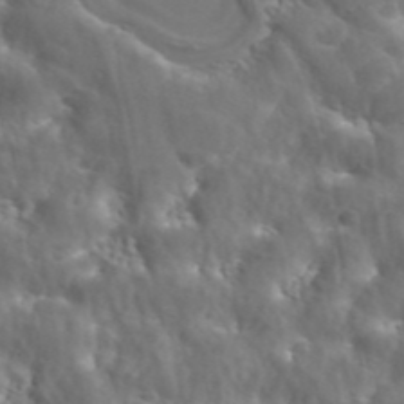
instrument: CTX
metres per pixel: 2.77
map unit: ANa
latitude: 43.0270
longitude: 23.5399
